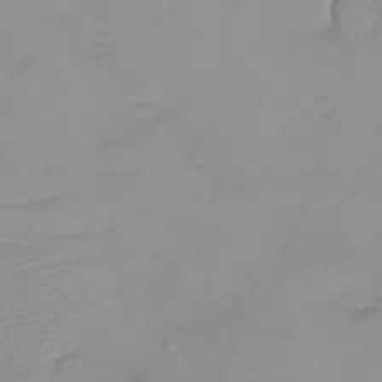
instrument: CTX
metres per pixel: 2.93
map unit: eHh
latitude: -6.5196
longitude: -79.8584
